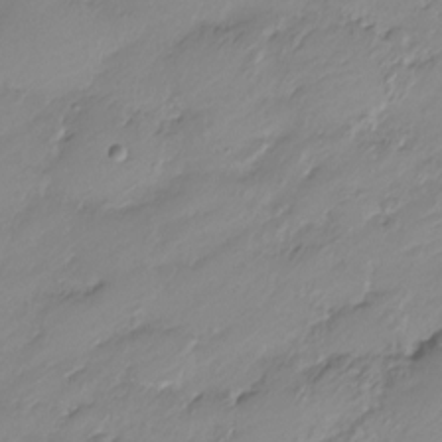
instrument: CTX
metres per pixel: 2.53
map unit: Nve
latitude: -18.7841
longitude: 106.7086
